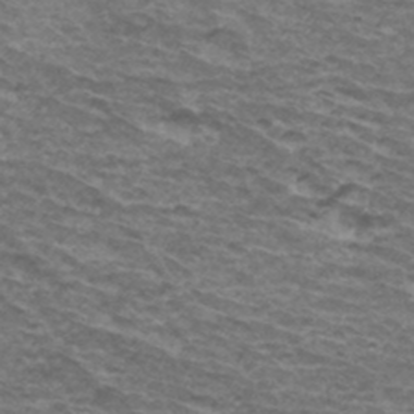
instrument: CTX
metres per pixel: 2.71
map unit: Hto
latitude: 34.6490
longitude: -42.5735
